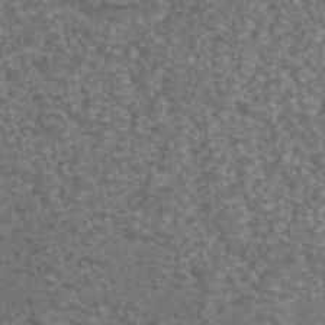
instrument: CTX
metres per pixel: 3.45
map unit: eAb
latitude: 43.9717
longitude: 105.5210
